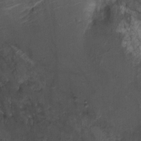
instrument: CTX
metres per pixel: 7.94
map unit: Ht
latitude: -1.2187
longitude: -15.2537
